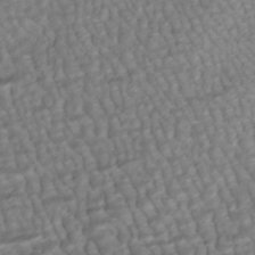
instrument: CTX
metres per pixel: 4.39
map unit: ANa
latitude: -41.4832
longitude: 108.9920
